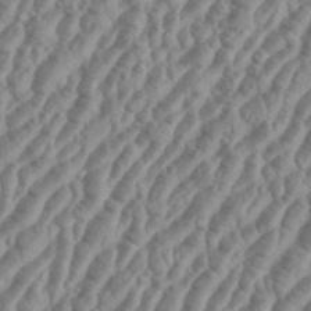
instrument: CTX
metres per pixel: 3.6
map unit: eHh
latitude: 36.3090
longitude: -135.9717
